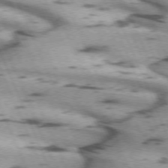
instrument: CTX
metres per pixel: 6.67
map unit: lApd
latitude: 72.2901
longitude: -53.9717
